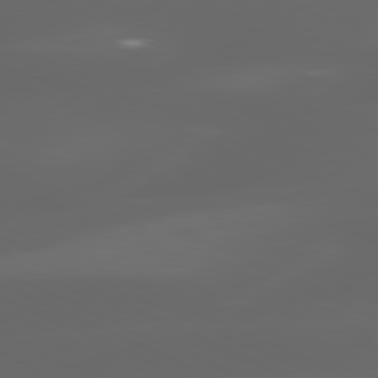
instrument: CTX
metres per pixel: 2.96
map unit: lApd
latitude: 80.0822
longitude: -117.2915
